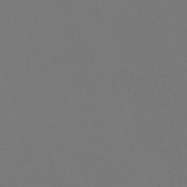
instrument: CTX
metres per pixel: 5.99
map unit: Nve
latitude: -57.3132
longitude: 51.9556
